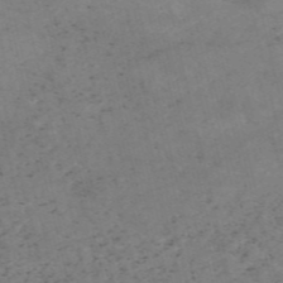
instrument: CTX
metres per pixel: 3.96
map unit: HNb
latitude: -55.0109
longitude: -47.4994
